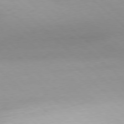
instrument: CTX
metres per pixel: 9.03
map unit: Hpe
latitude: -79.0486
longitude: 9.1242
